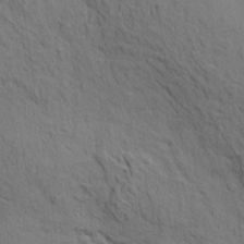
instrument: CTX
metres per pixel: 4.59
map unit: HNhu
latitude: 11.4049
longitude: 23.4077
